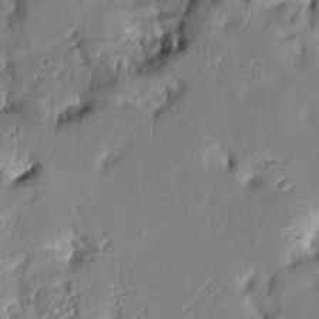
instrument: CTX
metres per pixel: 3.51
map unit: Aa
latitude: 9.0648
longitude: -131.5183
